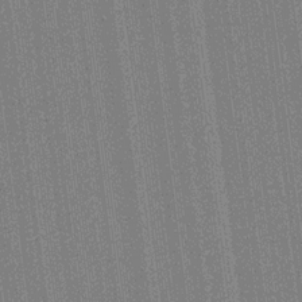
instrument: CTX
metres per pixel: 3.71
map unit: HNhu
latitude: 14.6113
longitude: 13.2754
